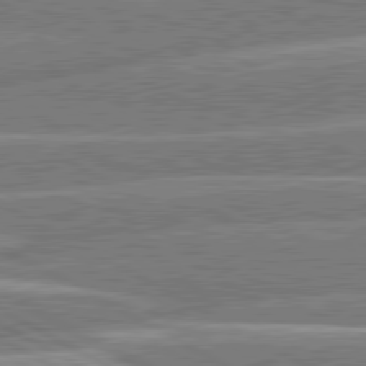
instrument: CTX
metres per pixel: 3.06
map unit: lApd
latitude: 80.6301
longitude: -131.7261
